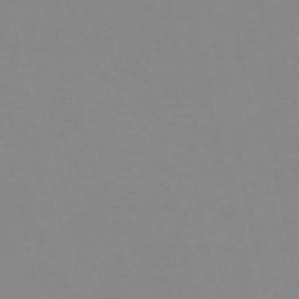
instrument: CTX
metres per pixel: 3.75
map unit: eHh
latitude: -53.6344
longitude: -25.0647
